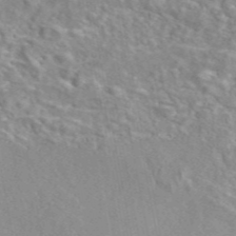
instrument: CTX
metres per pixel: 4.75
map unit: eAb
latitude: 46.1578
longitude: 111.0108
